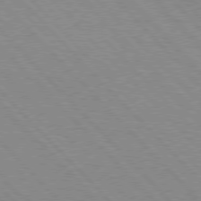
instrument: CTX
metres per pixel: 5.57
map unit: Hpe
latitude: 76.4979
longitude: -126.8002
